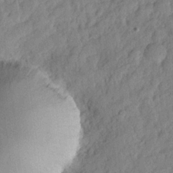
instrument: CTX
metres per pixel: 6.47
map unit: lHvf
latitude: 21.1781
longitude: 144.4062
